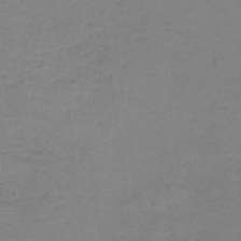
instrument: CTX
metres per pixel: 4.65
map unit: eAb
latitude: -36.7274
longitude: 53.0108
